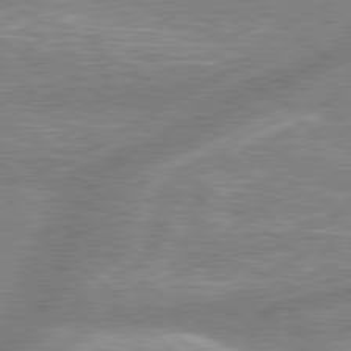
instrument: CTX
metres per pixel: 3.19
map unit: lApd
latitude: 78.9703
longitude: -158.7813
